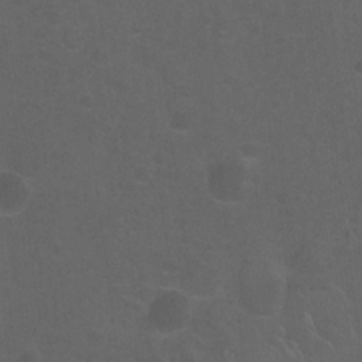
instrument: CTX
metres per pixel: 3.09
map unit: Hto
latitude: -9.9745
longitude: -36.6302
